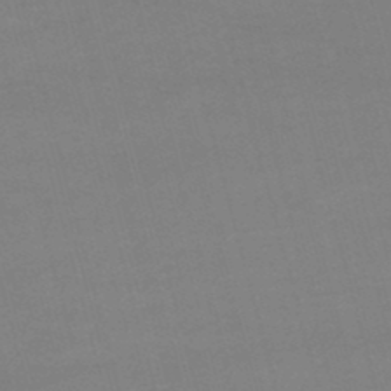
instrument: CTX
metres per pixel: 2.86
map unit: lHb
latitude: -47.8044
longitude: 63.3320
